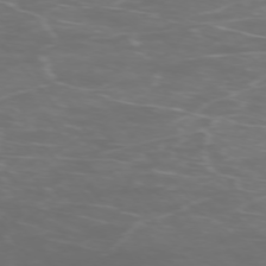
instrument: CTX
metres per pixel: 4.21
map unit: Ap
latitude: -75.3132
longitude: -77.1781
